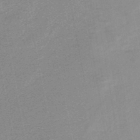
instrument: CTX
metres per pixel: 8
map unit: HNb
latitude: -49.0298
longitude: -45.2537
